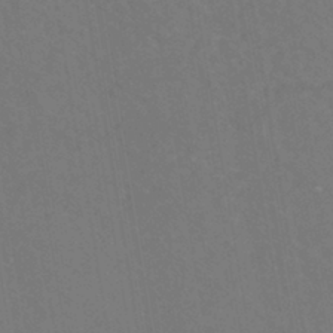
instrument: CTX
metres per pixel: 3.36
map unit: eHh
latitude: -42.7652
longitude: -32.2334
